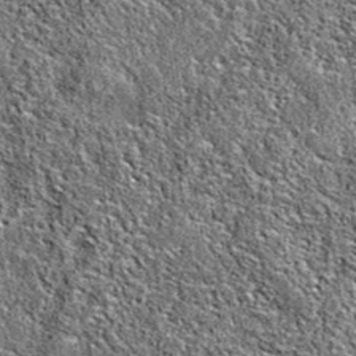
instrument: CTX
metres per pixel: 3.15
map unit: eAb
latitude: 36.8569
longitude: 105.8800
